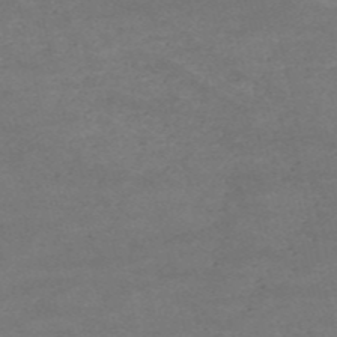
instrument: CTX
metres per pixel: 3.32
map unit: HNb
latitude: -54.9164
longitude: -44.5546
